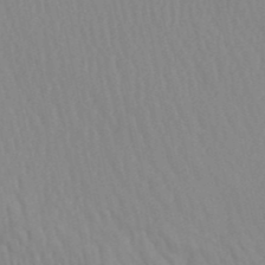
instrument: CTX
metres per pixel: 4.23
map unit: HNb
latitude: -52.5951
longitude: -50.8191
